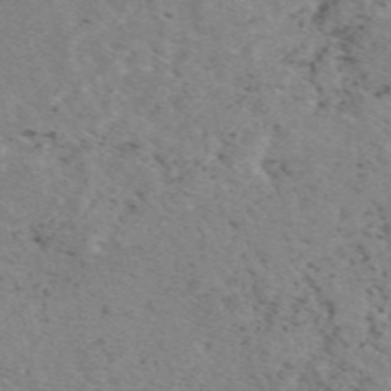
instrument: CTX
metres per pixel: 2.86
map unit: eAb
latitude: 49.7072
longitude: 107.0487
